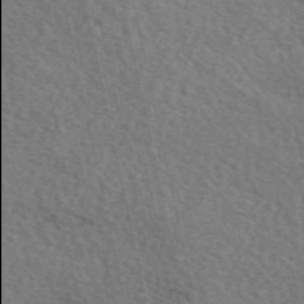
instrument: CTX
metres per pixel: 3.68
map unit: eAb
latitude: 51.1781
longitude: 114.0094
